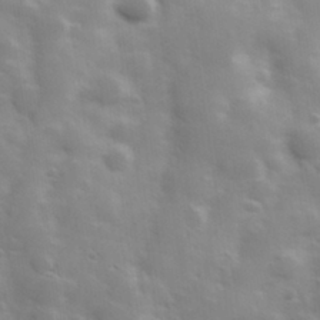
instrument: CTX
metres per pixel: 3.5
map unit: Hve
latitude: 31.1215
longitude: 150.3306
